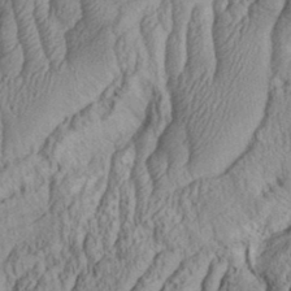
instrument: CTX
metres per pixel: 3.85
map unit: eHh
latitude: 34.4790
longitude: -137.2159
